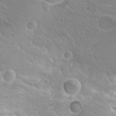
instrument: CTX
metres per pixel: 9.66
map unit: Hto
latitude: 20.3468
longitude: -32.7624
